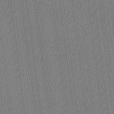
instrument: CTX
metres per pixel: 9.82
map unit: HNhu
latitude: 13.8395
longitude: 14.2173
